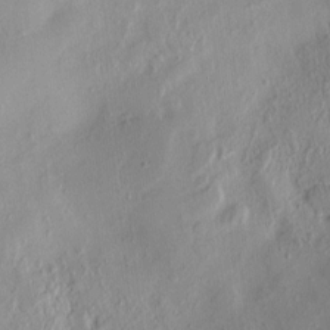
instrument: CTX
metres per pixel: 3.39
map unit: eHh
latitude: -0.1606
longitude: 14.8030
